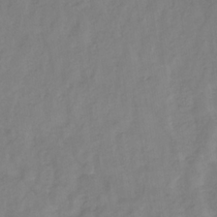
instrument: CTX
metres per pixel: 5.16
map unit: lHb
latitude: -33.5022
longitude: 72.1417
